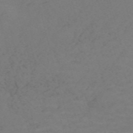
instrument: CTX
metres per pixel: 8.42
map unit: Nve
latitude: -59.5399
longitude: 60.2928
